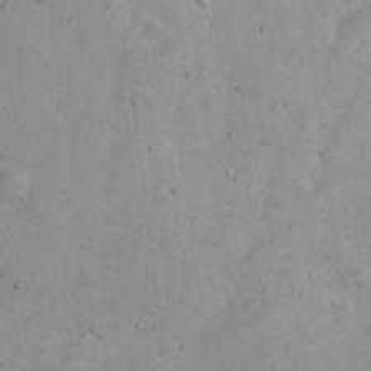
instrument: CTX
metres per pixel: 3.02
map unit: Nhu
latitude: 22.3467
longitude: -70.0822
